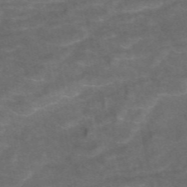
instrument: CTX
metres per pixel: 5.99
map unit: eAb
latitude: 48.5735
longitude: 118.6518
